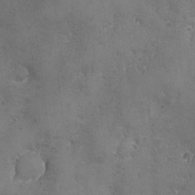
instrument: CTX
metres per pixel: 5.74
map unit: Ave
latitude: -7.3698
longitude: -119.7260
